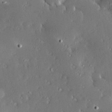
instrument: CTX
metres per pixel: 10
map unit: Hve
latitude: 27.6505
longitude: -93.8394
